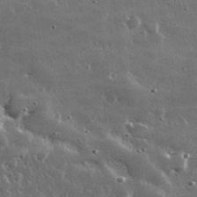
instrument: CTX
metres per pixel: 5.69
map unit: lHvf
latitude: 32.2900
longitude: -90.5357
